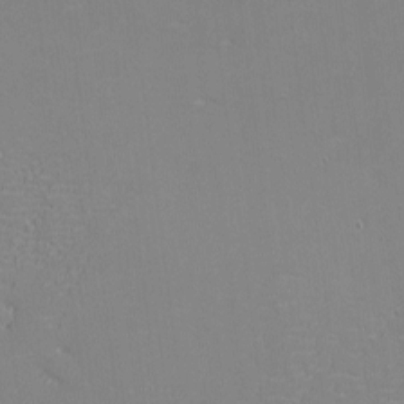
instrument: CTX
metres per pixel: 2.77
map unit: eHh
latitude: -3.1242
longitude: -80.6113
